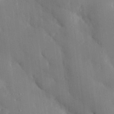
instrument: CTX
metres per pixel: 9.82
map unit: eHh
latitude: 29.5371
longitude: -80.5924
